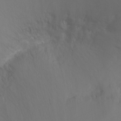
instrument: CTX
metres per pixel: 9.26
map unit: Ht
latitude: -7.9178
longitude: -35.0458
